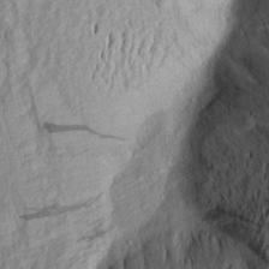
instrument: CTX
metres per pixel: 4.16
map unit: Aa
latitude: 19.3670
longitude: -145.9528
